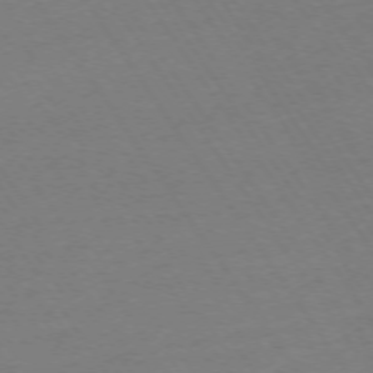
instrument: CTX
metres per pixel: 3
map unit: Ap
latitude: -74.5952
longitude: -81.4237
